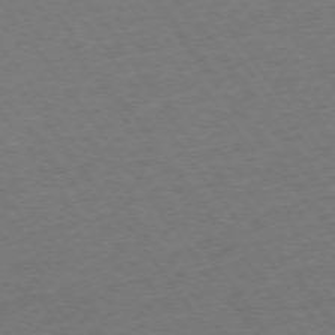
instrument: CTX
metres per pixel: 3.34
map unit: Ap
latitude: -75.2565
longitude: -83.9339
